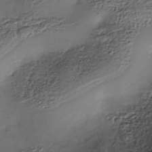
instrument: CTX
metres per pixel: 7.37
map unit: Nhe
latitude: -38.9731
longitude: -117.2159
